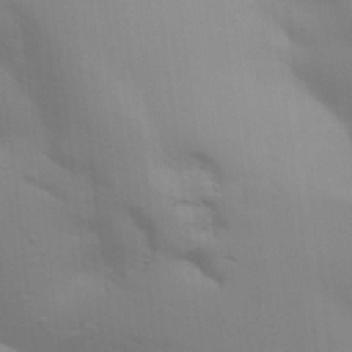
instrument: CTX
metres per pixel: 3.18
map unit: Aa
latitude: 32.5357
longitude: -145.0647
